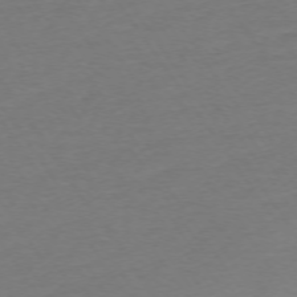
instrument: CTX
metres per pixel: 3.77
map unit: Ap
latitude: -74.2740
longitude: -85.4804
